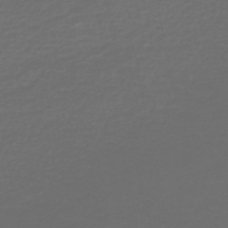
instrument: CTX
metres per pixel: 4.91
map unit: HNb
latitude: -47.7288
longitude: 55.7667
